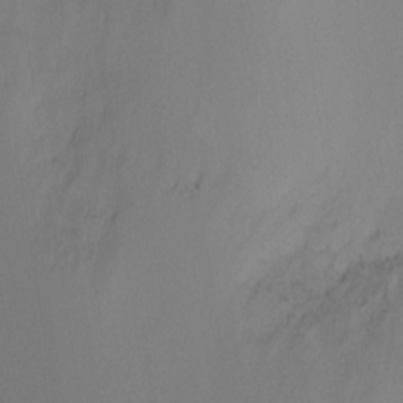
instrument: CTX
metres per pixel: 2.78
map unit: Ht
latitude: -7.3698
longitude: -24.1011
